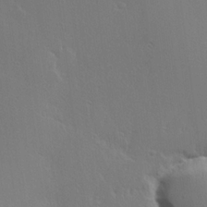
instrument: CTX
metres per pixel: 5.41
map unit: Hve
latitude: 23.3482
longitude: 145.8422
